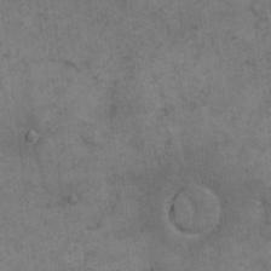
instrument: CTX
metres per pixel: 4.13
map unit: eHh
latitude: 18.3656
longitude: -63.3482
